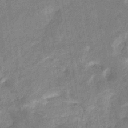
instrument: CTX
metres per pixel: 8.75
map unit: eHb
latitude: -34.9353
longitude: 74.2551
